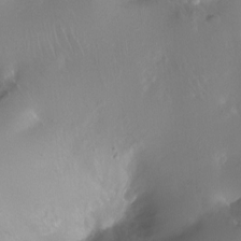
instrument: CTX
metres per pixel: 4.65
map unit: Ht
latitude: -11.7100
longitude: -44.0822
